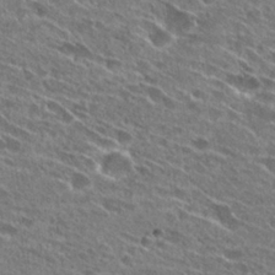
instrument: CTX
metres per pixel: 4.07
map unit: Hto
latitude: 27.4427
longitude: -44.1955
